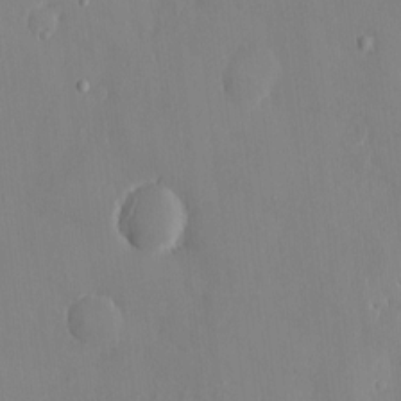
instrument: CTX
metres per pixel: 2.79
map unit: HNhu
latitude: 5.9717
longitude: 0.7841
